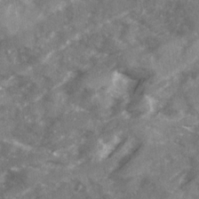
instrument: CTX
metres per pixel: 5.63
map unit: Ave
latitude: 19.2348
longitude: -130.3279
